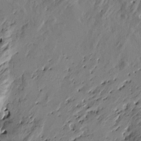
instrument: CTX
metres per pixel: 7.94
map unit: Htu
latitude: -3.3698
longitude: -178.5357
